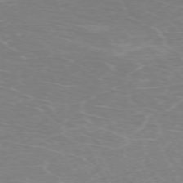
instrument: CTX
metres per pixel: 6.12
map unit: Hpe
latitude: -71.7856
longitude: 9.6533
